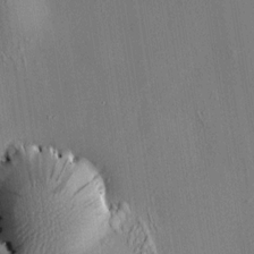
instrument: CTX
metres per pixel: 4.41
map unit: HNhu
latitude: 7.9717
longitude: 14.6519
